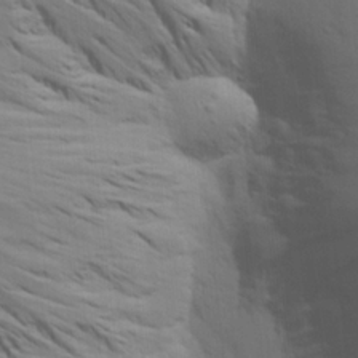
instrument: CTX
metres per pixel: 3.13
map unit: Aa
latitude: 19.1592
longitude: -142.4790
